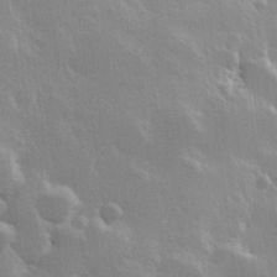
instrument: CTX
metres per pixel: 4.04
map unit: Hve
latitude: 22.8947
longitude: 148.8597
